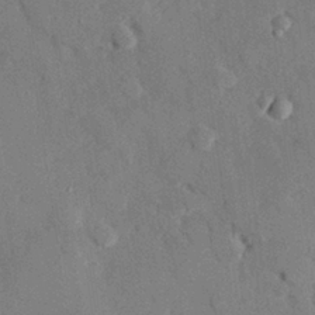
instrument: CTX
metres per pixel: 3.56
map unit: eHh
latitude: 27.7072
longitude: -80.8758
